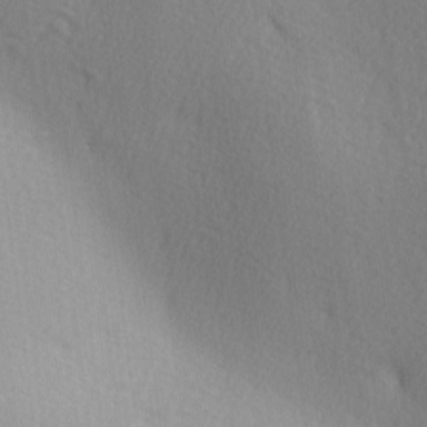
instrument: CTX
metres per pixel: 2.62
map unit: lAa
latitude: -4.9730
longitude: -121.7261
